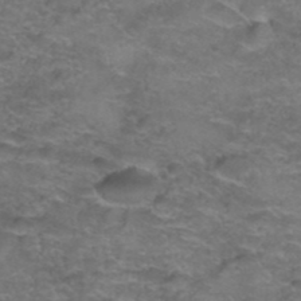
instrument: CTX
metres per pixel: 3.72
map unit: Hto
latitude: 39.4804
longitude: -41.9339
